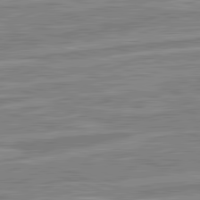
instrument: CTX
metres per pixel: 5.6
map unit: lApd
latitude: 82.3656
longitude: 139.1242
